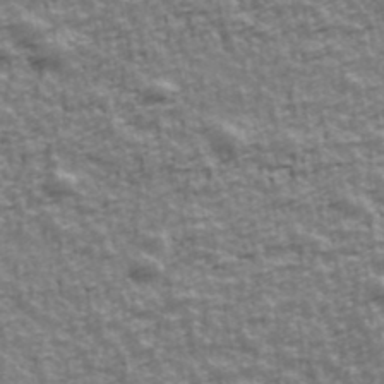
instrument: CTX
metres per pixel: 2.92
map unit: Ave
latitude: 42.0444
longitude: -113.1025
